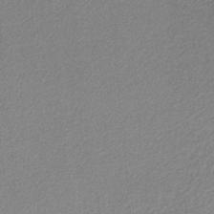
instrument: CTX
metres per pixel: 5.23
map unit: eAb
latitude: -38.1795
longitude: 52.1039
